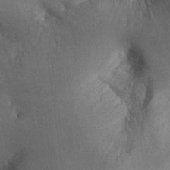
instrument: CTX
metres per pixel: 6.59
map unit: Aa
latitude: 25.8394
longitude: -133.2915
